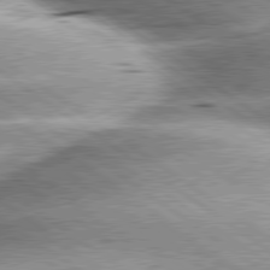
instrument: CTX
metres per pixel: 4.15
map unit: lApd
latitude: 79.9906
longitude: -140.7246
